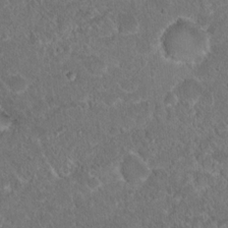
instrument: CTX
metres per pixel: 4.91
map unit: Hto
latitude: 17.2537
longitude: -37.1403
